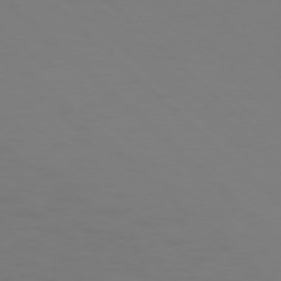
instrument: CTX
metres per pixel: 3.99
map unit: Ap
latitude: -76.3873
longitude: -79.4994
